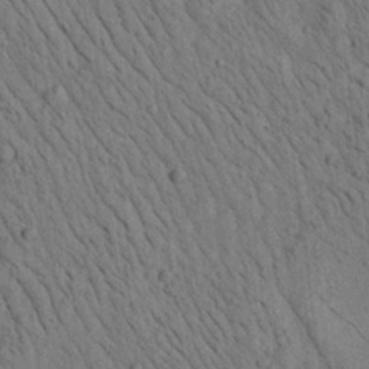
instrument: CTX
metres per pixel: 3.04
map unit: Aa
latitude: 23.1970
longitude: -139.0269
